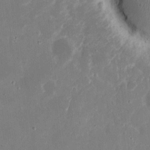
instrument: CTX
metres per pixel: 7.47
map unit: eHh
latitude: 7.8583
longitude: -68.9136
